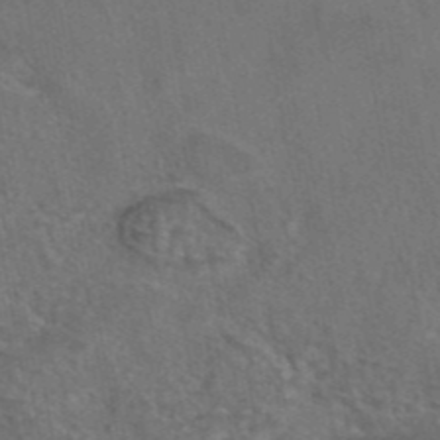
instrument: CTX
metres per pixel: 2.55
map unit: eAb
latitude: 43.4804
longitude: 104.3306
